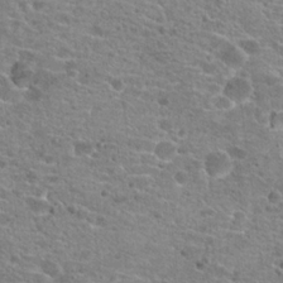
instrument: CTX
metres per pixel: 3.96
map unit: Hto
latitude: 21.1214
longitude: -42.3089
